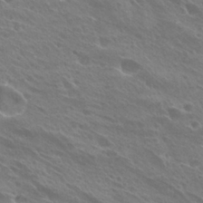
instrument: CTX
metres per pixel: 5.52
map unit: Hto
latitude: 28.1200
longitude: -40.0633
